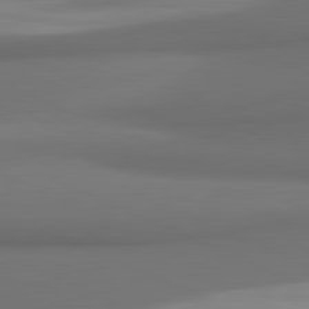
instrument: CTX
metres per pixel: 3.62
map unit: lApd
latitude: 81.5749
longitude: 171.7667
